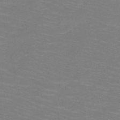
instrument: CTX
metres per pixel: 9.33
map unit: HNb
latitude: -49.8989
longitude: -50.2711
